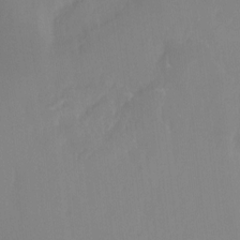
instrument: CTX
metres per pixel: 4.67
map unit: Hto
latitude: -8.4251
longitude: -47.7828
